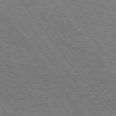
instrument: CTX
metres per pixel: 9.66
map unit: Hpe
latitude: 75.5371
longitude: -138.4790
